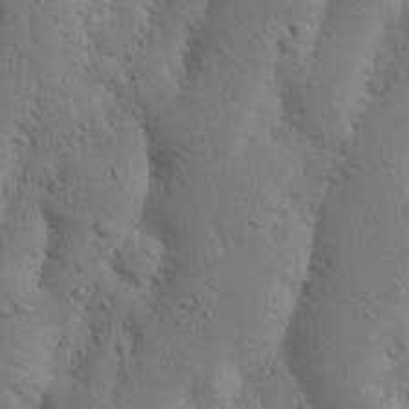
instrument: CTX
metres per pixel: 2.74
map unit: Nhu
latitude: 19.0269
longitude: -75.6127
